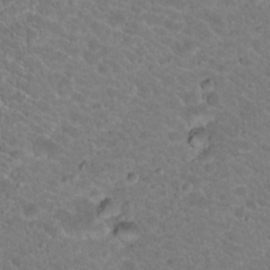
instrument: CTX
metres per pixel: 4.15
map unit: Hto
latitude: 19.3103
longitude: -33.0081
